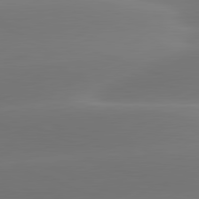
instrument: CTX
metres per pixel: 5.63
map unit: lApd
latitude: 81.7639
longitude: -163.0270
